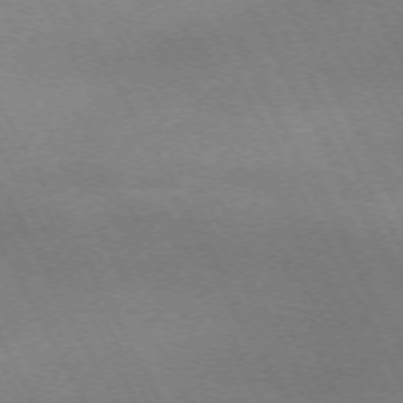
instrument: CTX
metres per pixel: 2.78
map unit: Hpe
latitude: -71.4266
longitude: 9.0675
